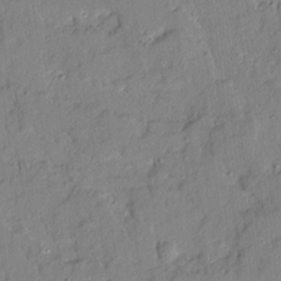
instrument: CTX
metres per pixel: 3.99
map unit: Ave
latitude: 13.4616
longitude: -132.2712
